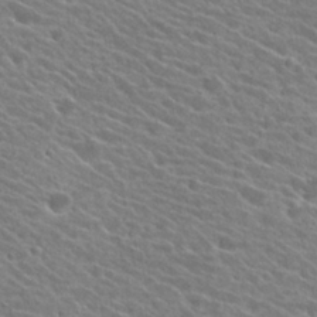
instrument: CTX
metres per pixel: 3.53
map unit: Hto
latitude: 25.1025
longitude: -41.4615
